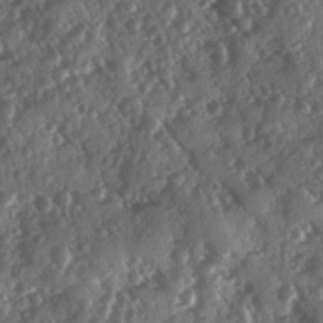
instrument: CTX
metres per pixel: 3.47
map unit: Ave
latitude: 10.8191
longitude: -103.1592
